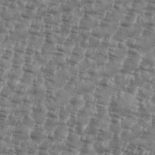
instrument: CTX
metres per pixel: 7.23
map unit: eHh
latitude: 35.3481
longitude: -136.2334
